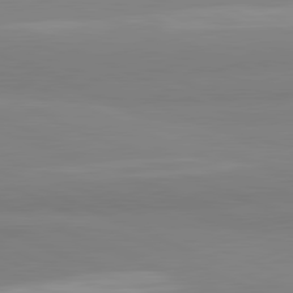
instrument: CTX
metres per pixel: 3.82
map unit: lApd
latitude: 81.9150
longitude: 178.6518
